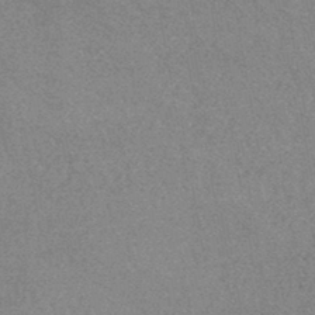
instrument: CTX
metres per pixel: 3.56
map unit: HNhu
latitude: -44.0283
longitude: 94.1416
